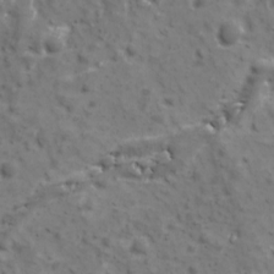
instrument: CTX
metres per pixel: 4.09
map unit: Ave
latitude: 10.9325
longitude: -104.8758
